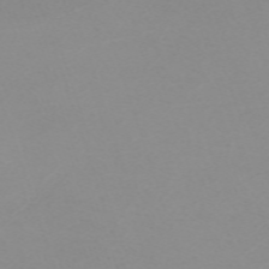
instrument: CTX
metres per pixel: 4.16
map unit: eHh
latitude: -63.0297
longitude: 48.8408
